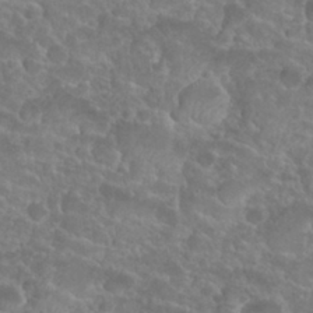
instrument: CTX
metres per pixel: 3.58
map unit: Nhu
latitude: 27.5560
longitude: -52.7813
